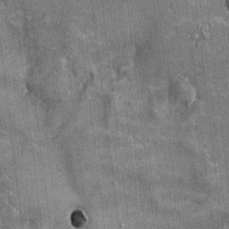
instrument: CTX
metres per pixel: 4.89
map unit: Ht
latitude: -2.4440
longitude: -12.6680
